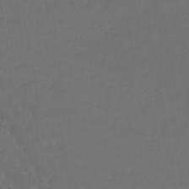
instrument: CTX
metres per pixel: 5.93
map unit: lHb
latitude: -42.9541
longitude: 66.2361
